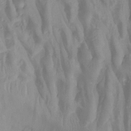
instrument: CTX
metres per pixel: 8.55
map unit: Nhu
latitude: -12.3306
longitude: -66.9324
